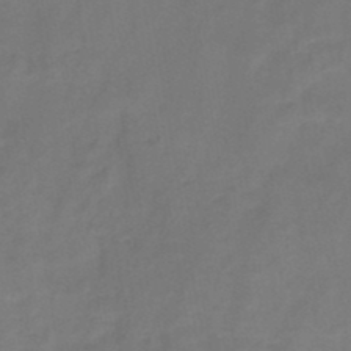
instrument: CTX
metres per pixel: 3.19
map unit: HNb
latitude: -47.0108
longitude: -38.8758
